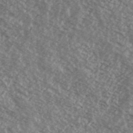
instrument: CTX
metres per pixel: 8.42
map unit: Ave
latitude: 38.9891
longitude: -110.3279
